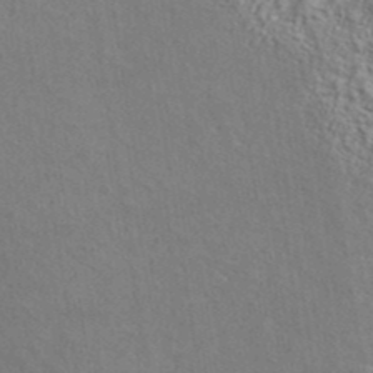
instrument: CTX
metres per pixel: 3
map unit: ANa
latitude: 39.3104
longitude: 28.5196
